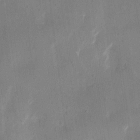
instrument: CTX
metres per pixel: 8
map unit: eHh
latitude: 10.8191
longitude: -69.4616
